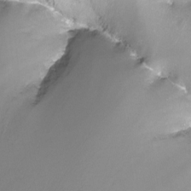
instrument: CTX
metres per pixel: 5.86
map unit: Nhu
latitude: -12.2551
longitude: -68.1578
